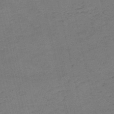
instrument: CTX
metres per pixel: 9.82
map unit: eHh
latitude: -55.0298
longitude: -89.3104
